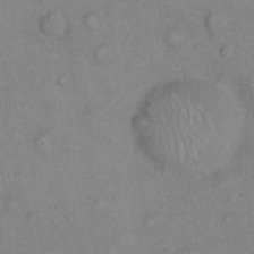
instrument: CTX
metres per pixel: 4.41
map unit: eHh
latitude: 21.9528
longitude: -62.0822
